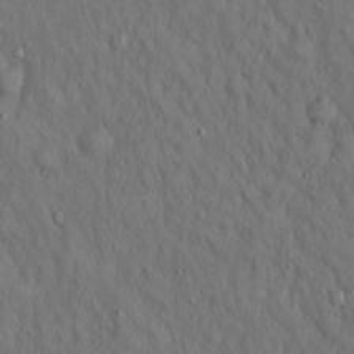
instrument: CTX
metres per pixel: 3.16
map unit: Hto
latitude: 15.6505
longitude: -59.9528
